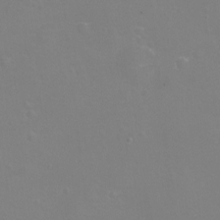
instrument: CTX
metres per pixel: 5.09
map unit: eHh
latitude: -12.1606
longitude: -59.9528
